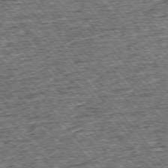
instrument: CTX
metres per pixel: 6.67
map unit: Ap
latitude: -75.4455
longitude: -91.2915
